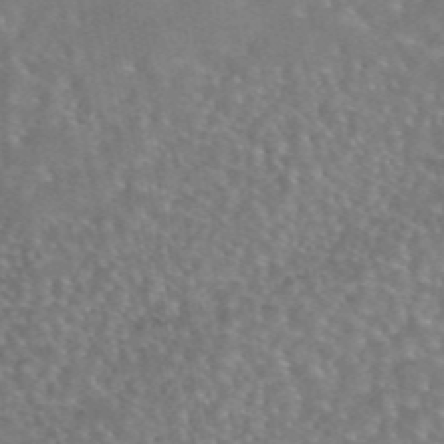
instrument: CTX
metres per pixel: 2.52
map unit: eAb
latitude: 44.9702
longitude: 108.0850
